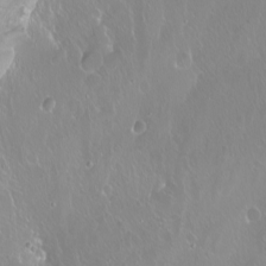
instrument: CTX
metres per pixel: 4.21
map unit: Nhu
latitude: -8.7463
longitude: -71.0080
